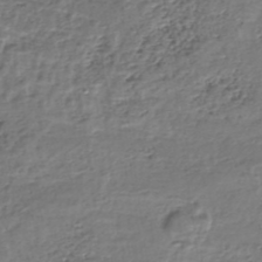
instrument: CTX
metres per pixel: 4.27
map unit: eHh
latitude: -39.5966
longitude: -29.1592
